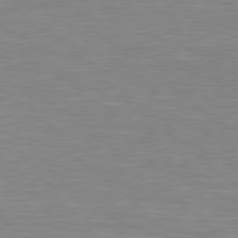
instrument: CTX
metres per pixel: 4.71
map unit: Hpe
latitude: 78.7247
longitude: -125.4237
